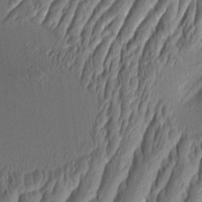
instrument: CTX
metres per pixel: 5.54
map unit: Aa
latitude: 8.8569
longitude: -130.9703
